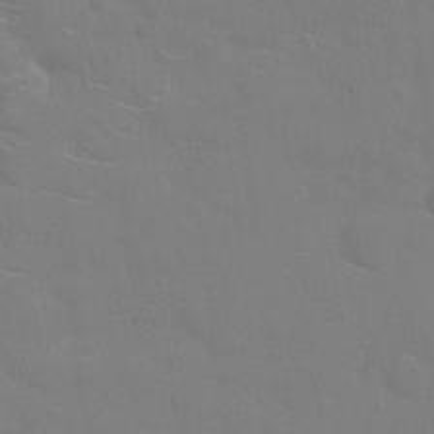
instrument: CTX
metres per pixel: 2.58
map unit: eHh
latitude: 5.3859
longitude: -67.3481
